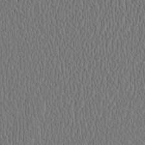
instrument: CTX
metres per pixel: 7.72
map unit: Htu
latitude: -2.4062
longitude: 167.8233
